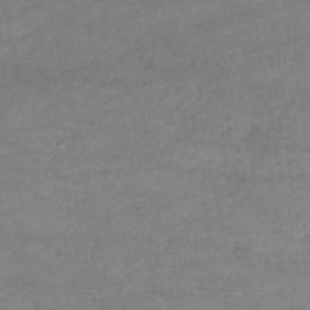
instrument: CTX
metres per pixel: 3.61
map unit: lHb
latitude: -46.2172
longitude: 61.8989
